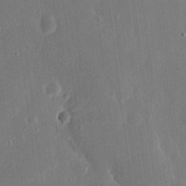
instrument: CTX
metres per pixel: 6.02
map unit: Nhu
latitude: 18.6490
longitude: -74.3656
